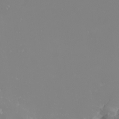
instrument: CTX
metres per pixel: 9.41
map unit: Nhu
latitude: -6.3684
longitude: -88.8191
